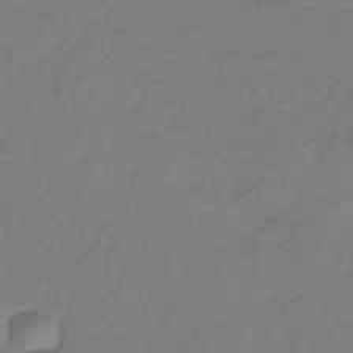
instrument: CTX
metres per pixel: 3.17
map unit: lHb
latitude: -38.3306
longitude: 70.7463
